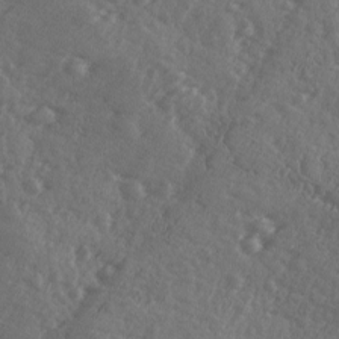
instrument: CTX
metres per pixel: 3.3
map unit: Ave
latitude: -9.5399
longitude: -118.8569
